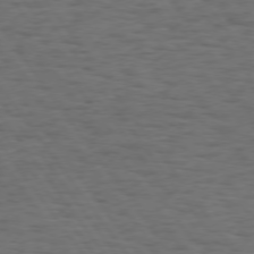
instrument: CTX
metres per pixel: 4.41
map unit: Hpe
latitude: 74.5168
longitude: -132.9514
